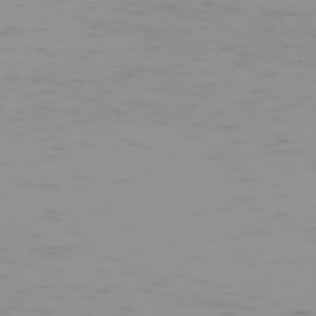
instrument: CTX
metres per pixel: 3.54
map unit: Hpe
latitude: -74.2173
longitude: 7.2187
